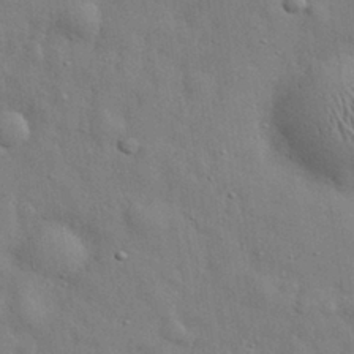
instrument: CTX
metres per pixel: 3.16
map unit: eHh
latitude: 29.3670
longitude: -75.9528
